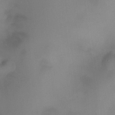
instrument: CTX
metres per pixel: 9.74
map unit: HNhu
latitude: 5.6505
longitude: 9.1809
